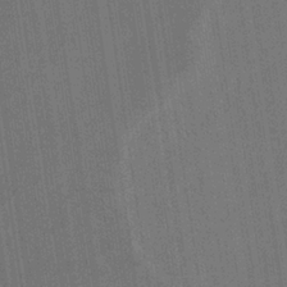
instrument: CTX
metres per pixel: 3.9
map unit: eHb
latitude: -34.4818
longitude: 73.6533
